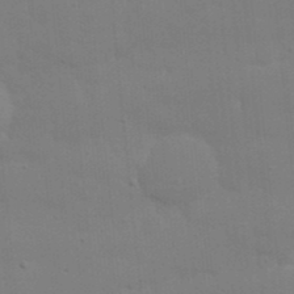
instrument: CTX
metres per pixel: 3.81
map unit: Nhu
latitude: 21.1026
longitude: -72.8191
